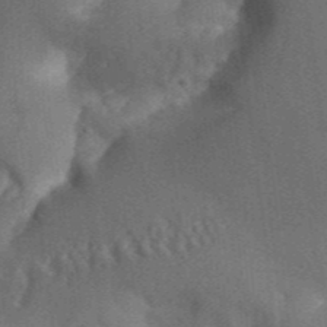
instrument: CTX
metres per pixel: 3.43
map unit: Aa
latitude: 33.3293
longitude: -142.5357
